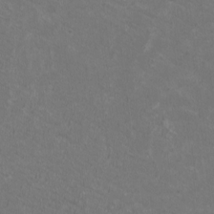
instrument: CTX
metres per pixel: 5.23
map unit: HNhu
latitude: 0.6490
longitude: -1.1592
